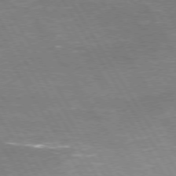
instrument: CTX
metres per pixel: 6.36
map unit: Hpe
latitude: 74.3656
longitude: -142.1200
